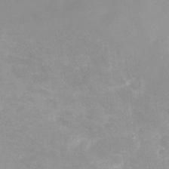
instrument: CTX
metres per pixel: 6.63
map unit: Nhu
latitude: -13.8234
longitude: -53.6694
